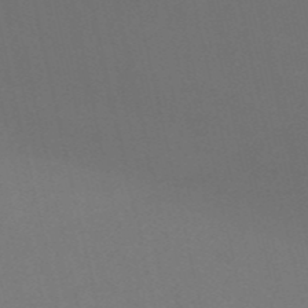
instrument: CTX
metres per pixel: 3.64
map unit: HNb
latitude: -53.5777
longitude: -42.1767
